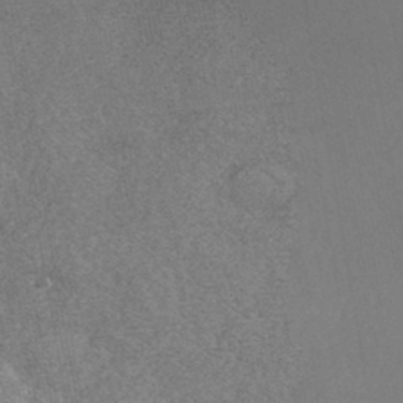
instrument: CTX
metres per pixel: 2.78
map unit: HNhu
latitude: -44.3684
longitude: 94.4440
